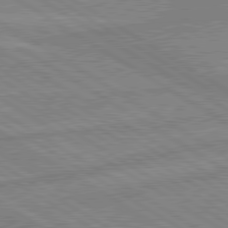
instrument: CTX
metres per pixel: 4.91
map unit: lApd
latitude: 80.2333
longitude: -175.1970
